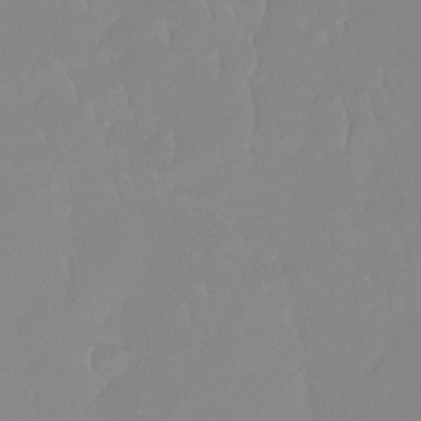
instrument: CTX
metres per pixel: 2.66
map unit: Ht
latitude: -14.4629
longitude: -51.3859
